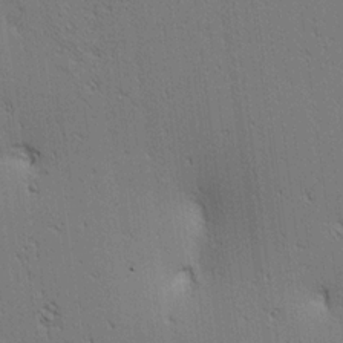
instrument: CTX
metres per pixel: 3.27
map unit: lAa
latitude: 12.7246
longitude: -107.7828
